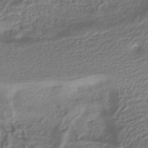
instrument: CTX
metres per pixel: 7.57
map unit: HNhu
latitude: -44.6707
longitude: 96.9731
